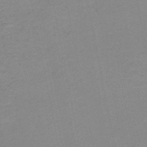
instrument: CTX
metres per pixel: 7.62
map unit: HNb
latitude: -51.2187
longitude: -52.5168
